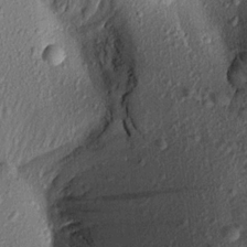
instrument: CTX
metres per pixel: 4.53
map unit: Aa
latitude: 16.9325
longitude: -146.3279
